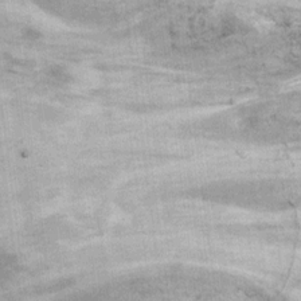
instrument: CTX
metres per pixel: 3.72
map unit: Ht
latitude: 8.1389
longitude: -36.9136
